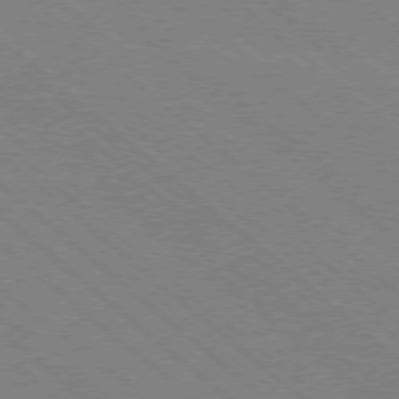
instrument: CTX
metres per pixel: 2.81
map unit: Ap
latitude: -78.4629
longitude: -65.4237
